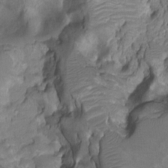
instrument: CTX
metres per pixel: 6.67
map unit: HNhu
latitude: -20.7652
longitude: 85.2376
